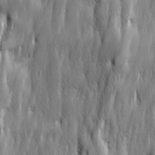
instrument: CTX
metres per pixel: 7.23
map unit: Ave
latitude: 15.2159
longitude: -135.5371
